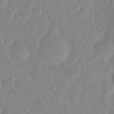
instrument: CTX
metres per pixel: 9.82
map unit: eHh
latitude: 1.4804
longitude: -55.8772
